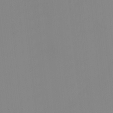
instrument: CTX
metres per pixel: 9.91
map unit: eHh
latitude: -4.2739
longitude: -75.8583
